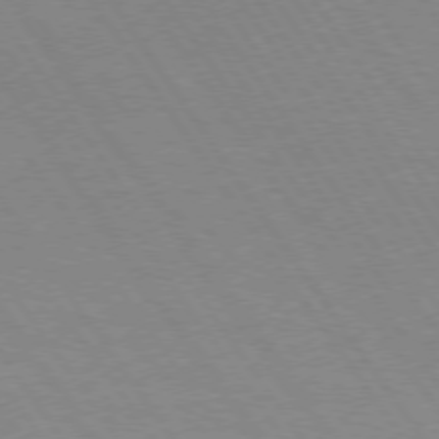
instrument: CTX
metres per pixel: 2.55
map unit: Hpe
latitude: 74.1578
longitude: -140.8002
